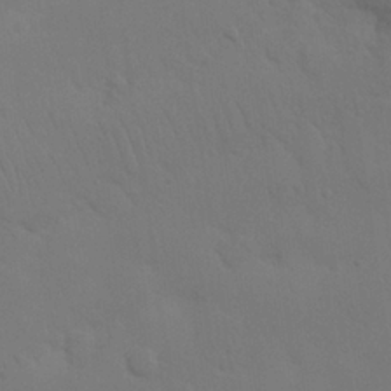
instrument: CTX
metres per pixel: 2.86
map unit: Nhu
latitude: 26.3089
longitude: -70.1389
